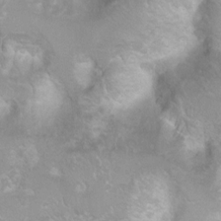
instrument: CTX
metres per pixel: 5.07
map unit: Ht
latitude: 2.4034
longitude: -24.7813
